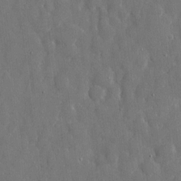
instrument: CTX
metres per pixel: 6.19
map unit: eHh
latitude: 7.9717
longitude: -69.3293
